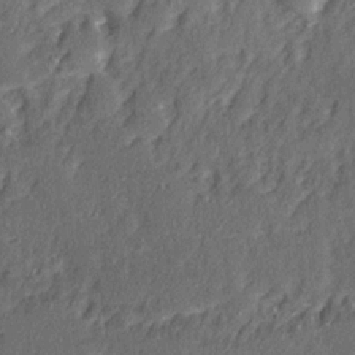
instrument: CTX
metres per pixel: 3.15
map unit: Ave
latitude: 15.5560
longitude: -104.3090
